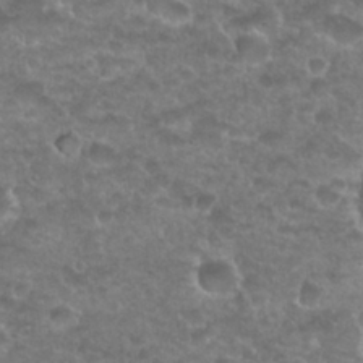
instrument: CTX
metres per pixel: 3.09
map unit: Nhu
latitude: 27.4427
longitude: -52.4979
